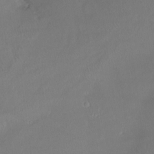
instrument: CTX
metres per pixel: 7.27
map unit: Ht
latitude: -13.8800
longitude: -43.8961
